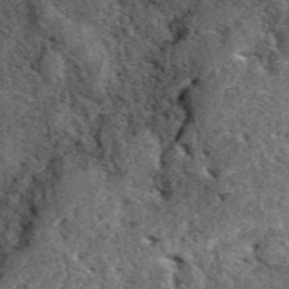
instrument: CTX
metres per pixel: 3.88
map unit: eAb
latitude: 39.9717
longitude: 109.7478
